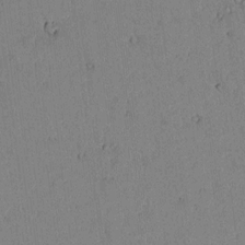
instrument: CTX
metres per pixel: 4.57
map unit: lAvf
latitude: 7.6694
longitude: 169.4265
